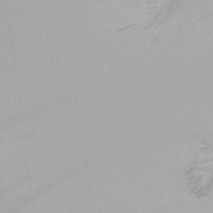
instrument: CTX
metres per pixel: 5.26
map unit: Nhu
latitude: -6.7652
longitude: -90.6113
